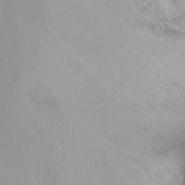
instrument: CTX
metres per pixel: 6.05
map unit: Nhu
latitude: -12.3684
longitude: -67.1970
